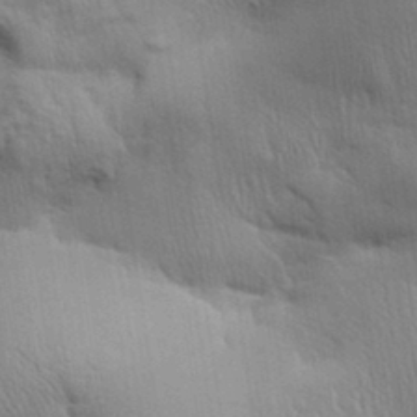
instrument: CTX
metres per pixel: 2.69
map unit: Aa
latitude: 32.9703
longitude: -141.1025
